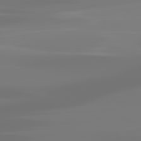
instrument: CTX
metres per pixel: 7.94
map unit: lApd
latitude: 83.1025
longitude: -131.0837
